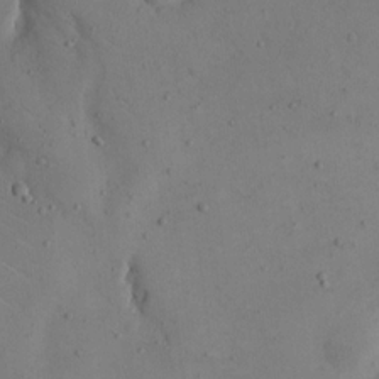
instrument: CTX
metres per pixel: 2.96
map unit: eHh
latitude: 16.0255
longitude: -67.5938
